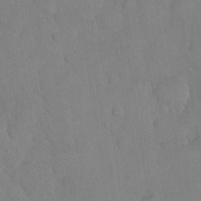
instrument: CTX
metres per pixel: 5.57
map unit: Nhu
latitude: 27.3482
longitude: -65.6883
